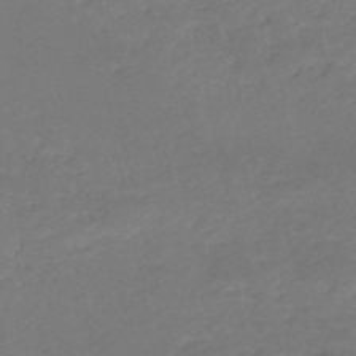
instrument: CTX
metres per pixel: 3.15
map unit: eHh
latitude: -52.7085
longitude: -25.5371
